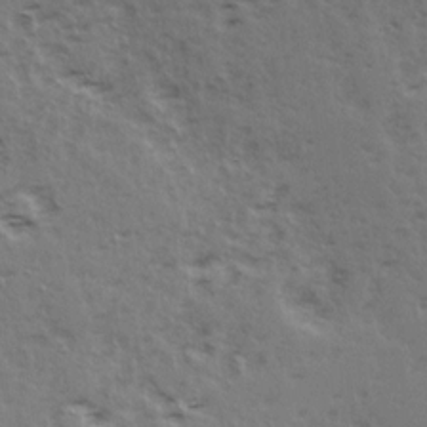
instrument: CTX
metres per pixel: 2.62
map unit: Ave
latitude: 15.3104
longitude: -103.9528
